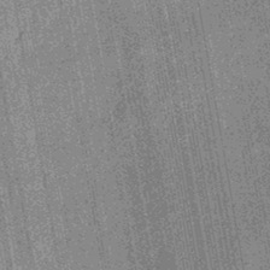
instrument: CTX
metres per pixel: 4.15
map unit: eHb
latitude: -43.8989
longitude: 86.1228
